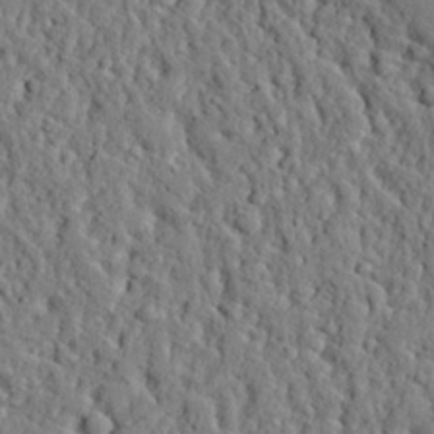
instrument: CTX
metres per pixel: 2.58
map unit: eHh
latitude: 26.6302
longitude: -78.6680
